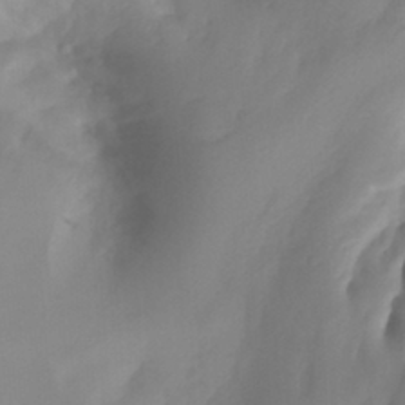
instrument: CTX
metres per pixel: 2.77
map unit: Ht
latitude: -13.5588
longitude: -50.9135
